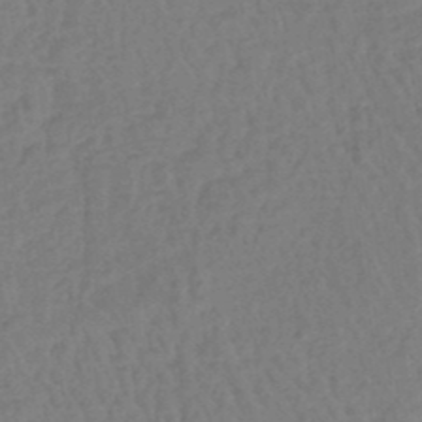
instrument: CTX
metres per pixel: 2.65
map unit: lHb
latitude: -42.9919
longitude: 64.1606
